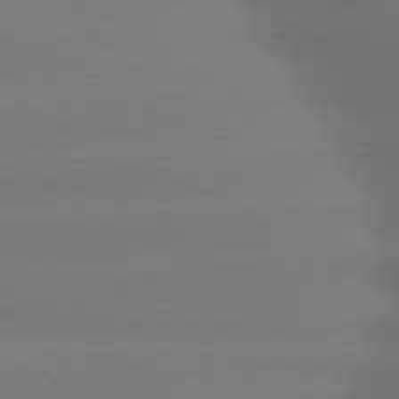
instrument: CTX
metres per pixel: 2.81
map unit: lApd
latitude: 79.5371
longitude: -135.2159
